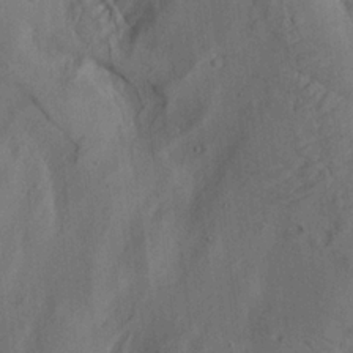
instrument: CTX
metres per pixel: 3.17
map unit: lAa
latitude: 19.1592
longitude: -139.1781
